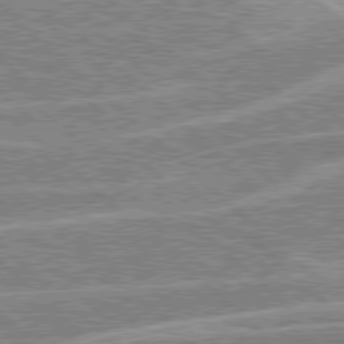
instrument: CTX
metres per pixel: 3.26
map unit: Hpe
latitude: 78.4601
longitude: -156.8380
